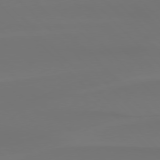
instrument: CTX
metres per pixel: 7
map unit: Hpe
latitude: 76.6112
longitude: -132.1956
